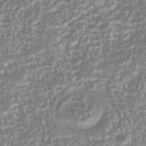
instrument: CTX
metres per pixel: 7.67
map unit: Nhu
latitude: -40.4251
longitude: -84.7813
